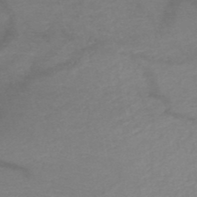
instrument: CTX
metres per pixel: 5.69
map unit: HNb
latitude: -49.7100
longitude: -43.4993
